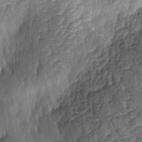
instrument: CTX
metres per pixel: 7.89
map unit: lAa
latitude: -4.3684
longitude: -128.4979
